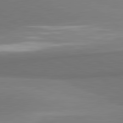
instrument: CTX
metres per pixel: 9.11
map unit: lApd
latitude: 81.8016
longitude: 154.6519
